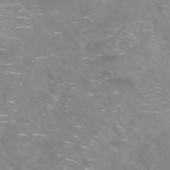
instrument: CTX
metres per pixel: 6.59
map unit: Nhu
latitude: 28.1011
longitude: -49.8961
